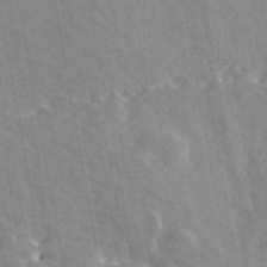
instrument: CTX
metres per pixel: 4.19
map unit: ANa
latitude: 44.5734
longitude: 46.9352
